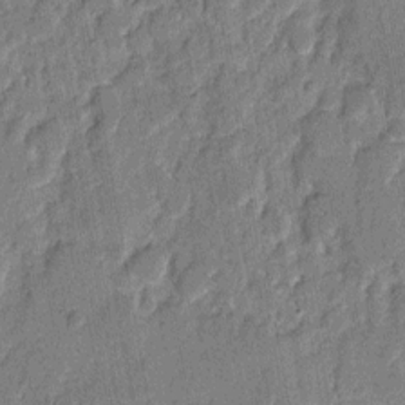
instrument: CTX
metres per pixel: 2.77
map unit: eHh
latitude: 8.4790
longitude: -66.2333
